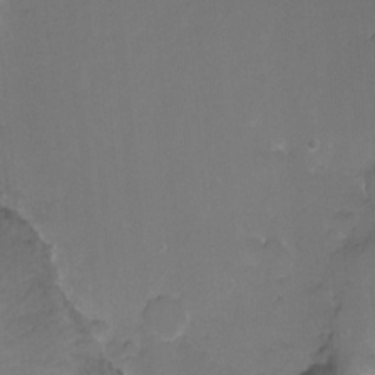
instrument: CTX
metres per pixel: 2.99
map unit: Ht
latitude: -9.9745
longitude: -37.1970
